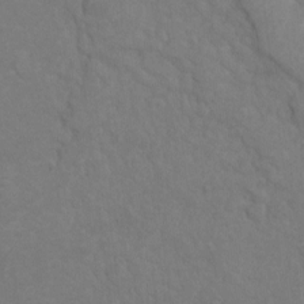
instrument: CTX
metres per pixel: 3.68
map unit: Hto
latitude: 6.1389
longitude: -35.8016
